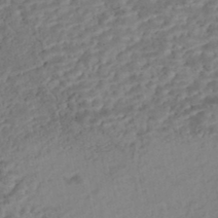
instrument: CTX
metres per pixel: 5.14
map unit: Nhe
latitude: -47.3887
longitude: -173.2536
